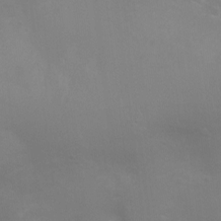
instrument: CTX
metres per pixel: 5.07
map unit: Ht
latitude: -4.9730
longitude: -18.9324
